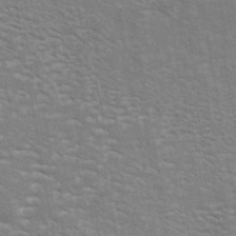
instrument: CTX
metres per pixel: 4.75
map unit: eAb
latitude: 43.0081
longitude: 106.0094
